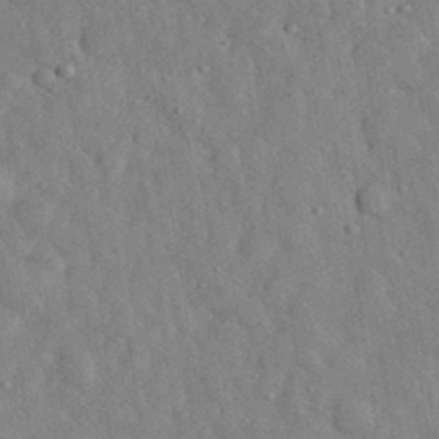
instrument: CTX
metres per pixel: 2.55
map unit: eHh
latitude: 33.0647
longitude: -78.1011
